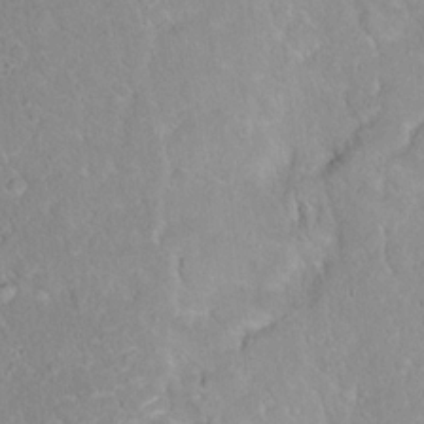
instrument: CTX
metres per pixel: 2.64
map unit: Hto
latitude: 16.2145
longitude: -40.7435
